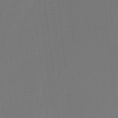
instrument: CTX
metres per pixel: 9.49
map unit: lAa
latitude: 13.0648
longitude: -107.2915
